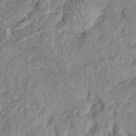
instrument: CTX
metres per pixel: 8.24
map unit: Htu
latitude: -6.3306
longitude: 152.7463
